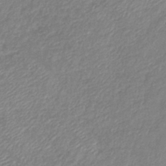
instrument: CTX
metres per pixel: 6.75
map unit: eHb
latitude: -41.6911
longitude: 81.5210
